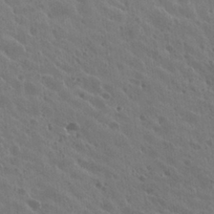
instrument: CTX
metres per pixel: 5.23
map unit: Hto
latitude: 27.5749
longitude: -35.2537
